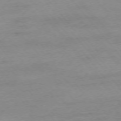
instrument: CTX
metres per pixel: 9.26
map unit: Ap
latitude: -75.5211
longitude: -81.2726
